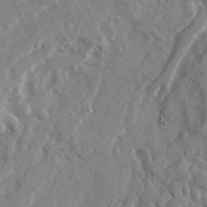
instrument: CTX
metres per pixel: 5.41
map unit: Ave
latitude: 22.7057
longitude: -131.9717
